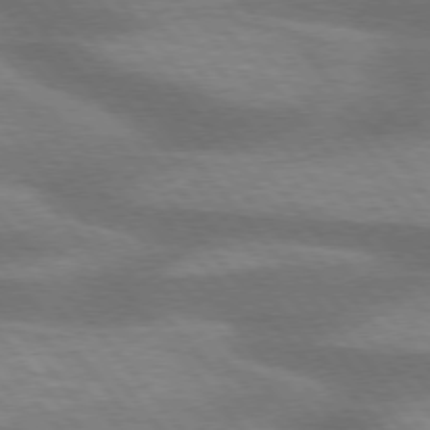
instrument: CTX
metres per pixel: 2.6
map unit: lApd
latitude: 75.6316
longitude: -58.2523
